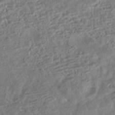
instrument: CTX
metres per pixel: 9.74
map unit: HNhu
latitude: -43.1242
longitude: 100.1416
